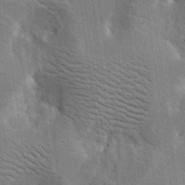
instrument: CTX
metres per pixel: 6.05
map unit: lAa
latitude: 18.8947
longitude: -139.7072
